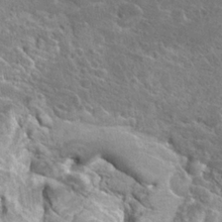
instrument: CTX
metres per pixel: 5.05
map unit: Hto
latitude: 22.5735
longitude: -41.1214
